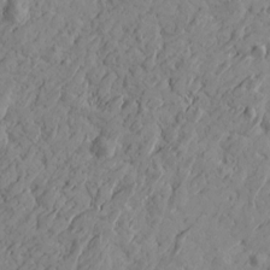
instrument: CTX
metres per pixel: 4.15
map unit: Htu
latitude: -4.1228
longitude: -176.8191
